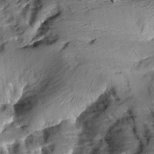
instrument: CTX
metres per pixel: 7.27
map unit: Aa
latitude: 10.4034
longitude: -141.4804
